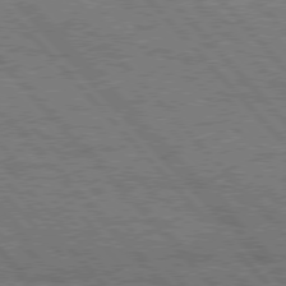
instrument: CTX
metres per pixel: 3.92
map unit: Hpe
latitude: 76.4790
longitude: -150.7813
